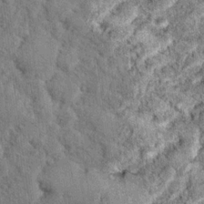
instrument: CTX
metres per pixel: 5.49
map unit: Hto
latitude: 15.2726
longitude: -34.2711
